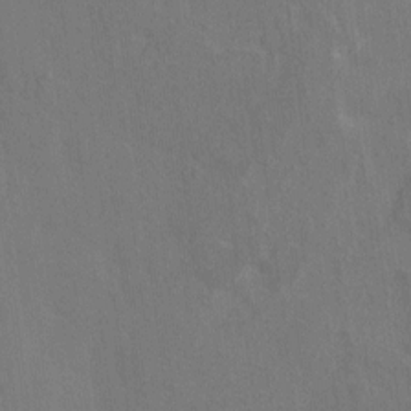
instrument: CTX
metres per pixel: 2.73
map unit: HNhu
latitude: 7.4237
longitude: -3.3859
